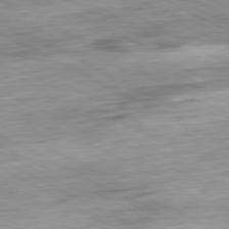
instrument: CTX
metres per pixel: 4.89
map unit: Ap
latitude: -81.0487
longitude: -81.0269
